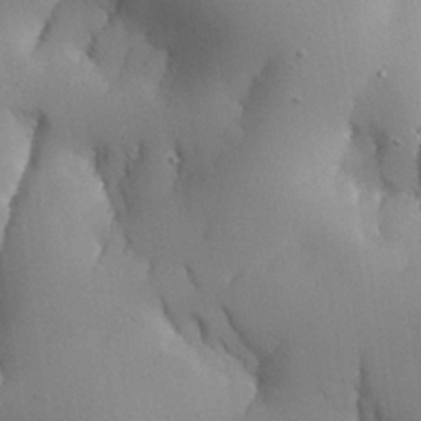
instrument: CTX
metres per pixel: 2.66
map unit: Aa
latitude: 27.5371
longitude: -128.5357
